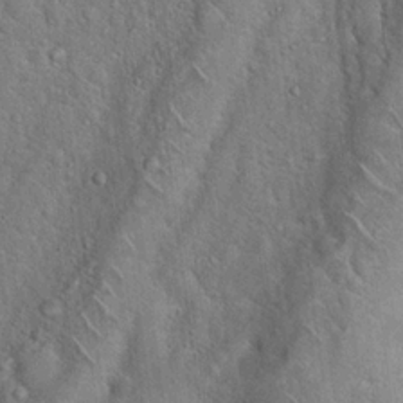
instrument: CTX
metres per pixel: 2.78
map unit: Hto
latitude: 19.0269
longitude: -51.4993
